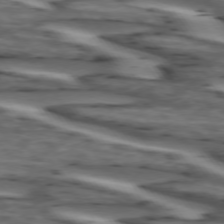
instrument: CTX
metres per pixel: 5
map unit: lApd
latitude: 74.3845
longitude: -71.7072
